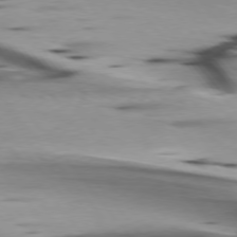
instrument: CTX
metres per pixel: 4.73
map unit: lApd
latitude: 75.9528
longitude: -65.4615
